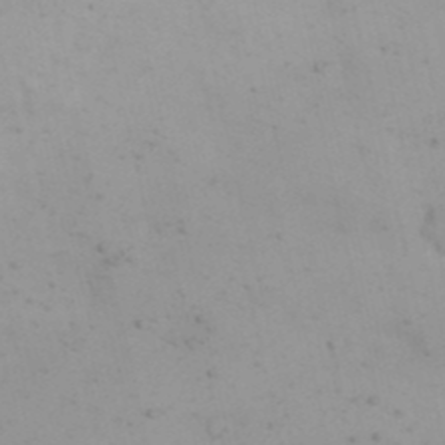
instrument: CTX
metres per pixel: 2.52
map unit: eHh
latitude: 24.2711
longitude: -66.2711
